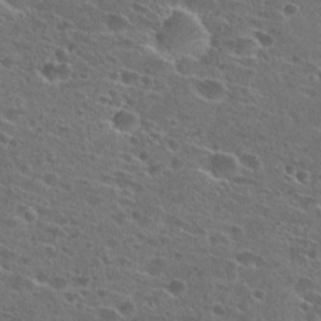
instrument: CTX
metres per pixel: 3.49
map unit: Hto
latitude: 26.3467
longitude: -45.4426
